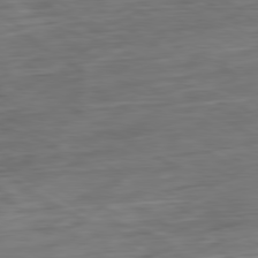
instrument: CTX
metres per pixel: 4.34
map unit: Ap
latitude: -80.6897
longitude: -68.5168
